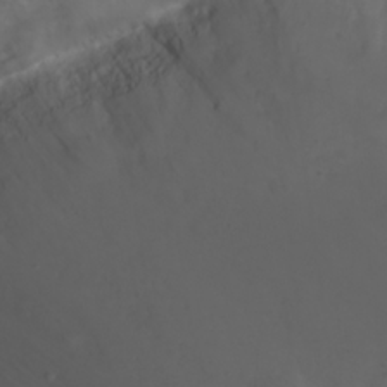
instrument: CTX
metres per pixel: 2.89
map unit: Nhu
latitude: 22.5735
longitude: -63.7828
